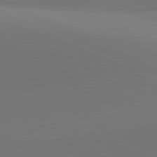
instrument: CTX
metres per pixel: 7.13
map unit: lApd
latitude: 81.5371
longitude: 145.6722
